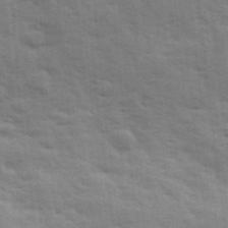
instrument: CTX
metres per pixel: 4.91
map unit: Ave
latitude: 11.5749
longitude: -102.4601
